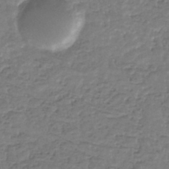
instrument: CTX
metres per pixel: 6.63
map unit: eHb
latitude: -34.7274
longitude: 77.2943
